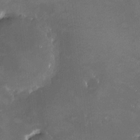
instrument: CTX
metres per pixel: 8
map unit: HNhu
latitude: 6.8947
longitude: 8.4629
